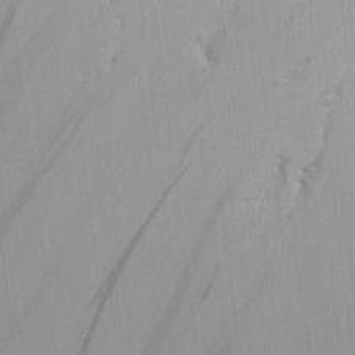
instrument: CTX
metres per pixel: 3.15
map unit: Aa
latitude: 15.0459
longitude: -142.3656
